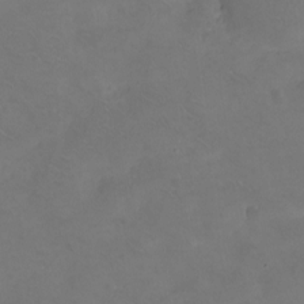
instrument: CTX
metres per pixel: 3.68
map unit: eHh
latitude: -8.7085
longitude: -67.3103
